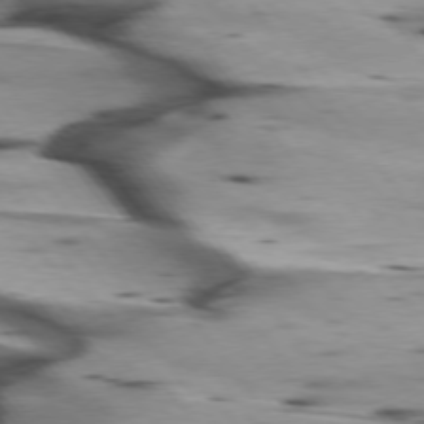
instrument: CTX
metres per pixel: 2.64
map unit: lApd
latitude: 75.7639
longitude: -64.8380
